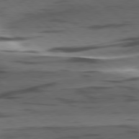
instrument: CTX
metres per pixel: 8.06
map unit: lApd
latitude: 78.8380
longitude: -49.8583
